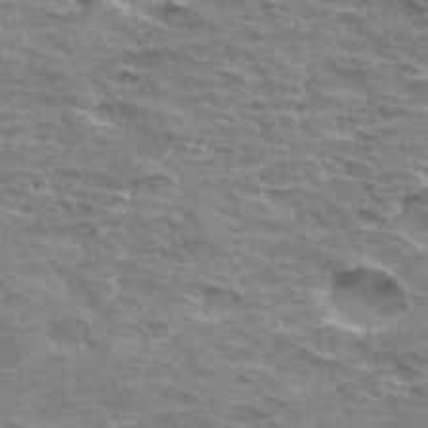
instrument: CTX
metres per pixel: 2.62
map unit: Hto
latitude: 33.0836
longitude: -44.9891
